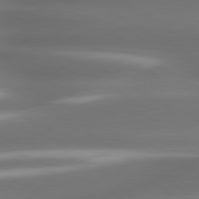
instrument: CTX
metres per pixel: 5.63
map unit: lApd
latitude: 80.4412
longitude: -141.4804
